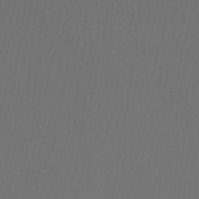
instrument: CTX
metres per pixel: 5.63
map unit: Htu
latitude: -5.3509
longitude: -74.6491
